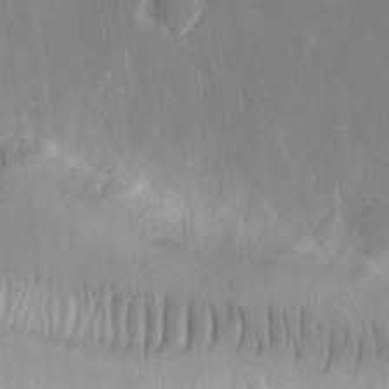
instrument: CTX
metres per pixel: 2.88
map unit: eHh
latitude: 13.8583
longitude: -72.1200
